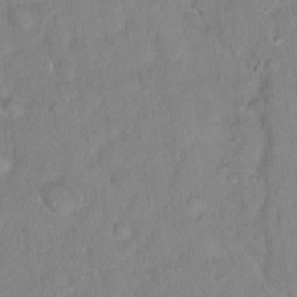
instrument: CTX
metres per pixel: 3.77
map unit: Hto
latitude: 16.3845
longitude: -40.8569
